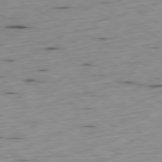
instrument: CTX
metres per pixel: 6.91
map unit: Ap
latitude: -80.6330
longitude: -70.5546
